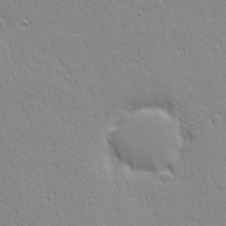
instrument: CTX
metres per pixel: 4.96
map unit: Ave
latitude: 20.9703
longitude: -137.3671
